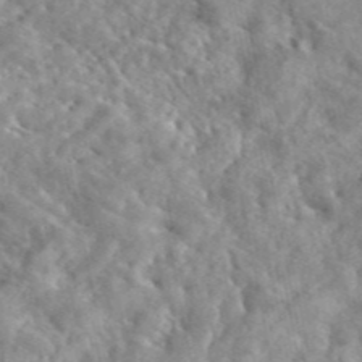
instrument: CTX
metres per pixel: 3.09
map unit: eAb
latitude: 45.6316
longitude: 128.0850
